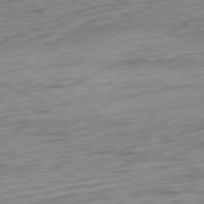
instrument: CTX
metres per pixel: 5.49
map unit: Ap
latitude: -80.3495
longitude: -69.6883
